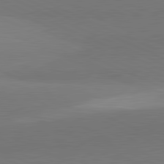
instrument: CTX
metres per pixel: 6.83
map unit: lApd
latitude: 81.7072
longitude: 150.3873
